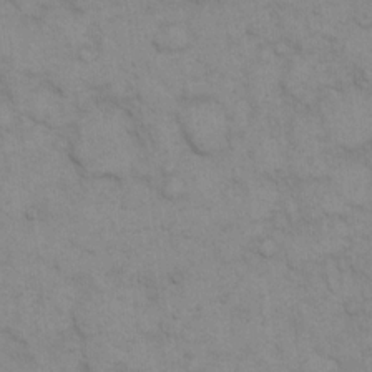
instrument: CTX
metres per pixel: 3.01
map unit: eHh
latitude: 15.5560
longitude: -66.3467
